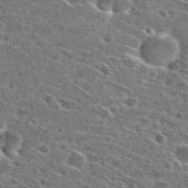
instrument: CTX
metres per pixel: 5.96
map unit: Hto
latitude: 26.4979
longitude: -46.6680
